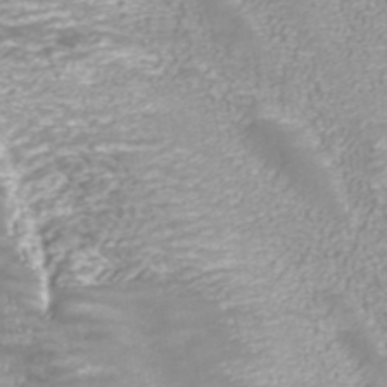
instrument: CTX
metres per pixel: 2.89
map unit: ANa
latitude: 40.5545
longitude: 25.3887
